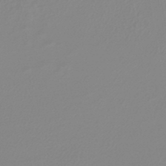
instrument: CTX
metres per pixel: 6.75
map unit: lHb
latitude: -44.0850
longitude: 75.4833
